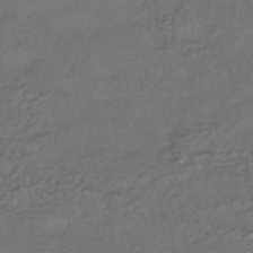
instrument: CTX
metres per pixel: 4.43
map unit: HNhu
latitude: -43.1809
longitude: 95.1242
